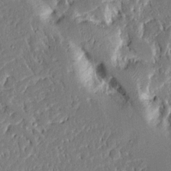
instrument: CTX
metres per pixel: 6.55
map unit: Ave
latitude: 14.6302
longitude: -139.9528
